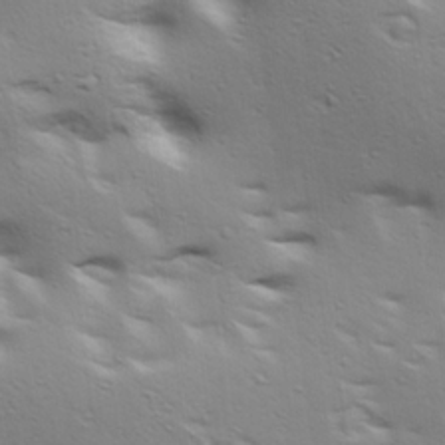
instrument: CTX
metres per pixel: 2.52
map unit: lAa
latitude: 18.4034
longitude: -138.3656
